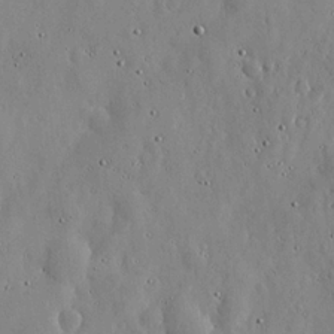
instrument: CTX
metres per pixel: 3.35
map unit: lHvf
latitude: 20.0633
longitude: -114.7057
